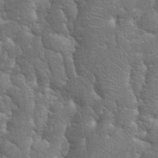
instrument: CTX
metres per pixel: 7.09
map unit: eHh
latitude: 34.6868
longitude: -65.5182
